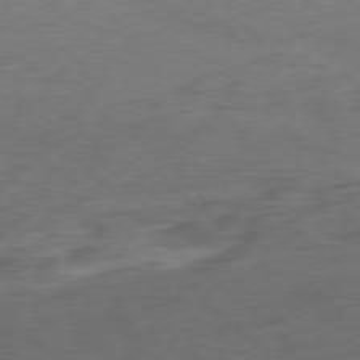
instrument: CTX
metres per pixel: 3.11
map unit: Ap
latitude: -76.6330
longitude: -76.8002
